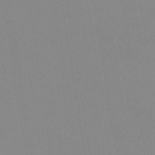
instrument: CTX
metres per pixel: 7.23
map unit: eHb
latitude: -50.1039
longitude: 67.6722
